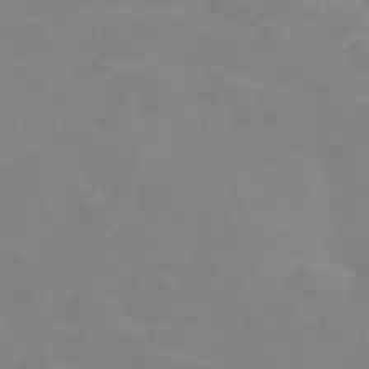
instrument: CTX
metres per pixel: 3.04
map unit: Nve
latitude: -57.0486
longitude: 53.0297
